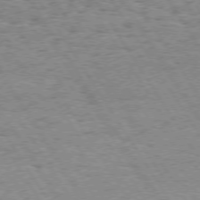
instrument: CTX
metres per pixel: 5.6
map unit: Hpe
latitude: 73.5372
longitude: -130.3468
